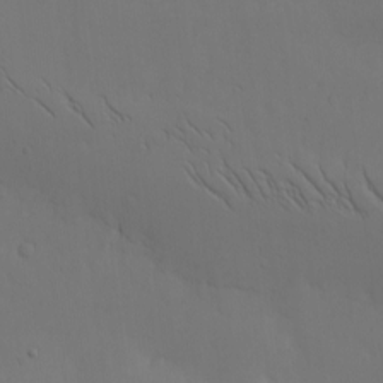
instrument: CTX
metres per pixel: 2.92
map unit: Nhu
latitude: -8.6140
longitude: -66.1199
